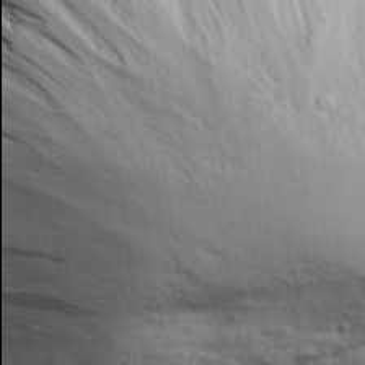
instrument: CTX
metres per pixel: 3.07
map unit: eHh
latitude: 36.7813
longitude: -81.9906
